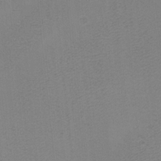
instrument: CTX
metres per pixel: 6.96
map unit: Ave
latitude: -7.0864
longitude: -120.9325
